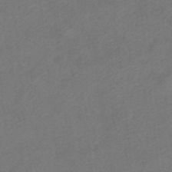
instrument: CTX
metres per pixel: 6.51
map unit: HNhu
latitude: -40.1039
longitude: 103.6911
